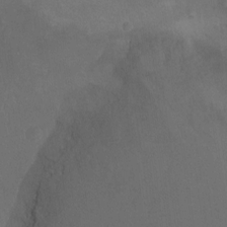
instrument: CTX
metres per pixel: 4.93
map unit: Nhu
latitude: -11.5777
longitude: -40.7057
